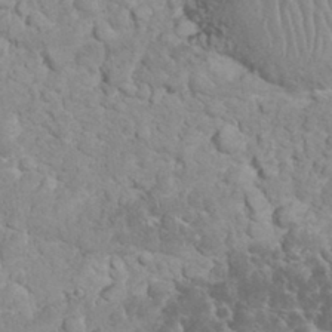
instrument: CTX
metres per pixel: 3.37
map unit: eHh
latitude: 32.7435
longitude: -64.2145
